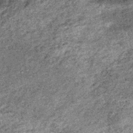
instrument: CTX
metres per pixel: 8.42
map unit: lHb
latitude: -36.7085
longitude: 66.6141
